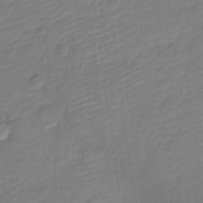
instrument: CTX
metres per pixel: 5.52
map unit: Nve
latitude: -18.1228
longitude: 108.9731
